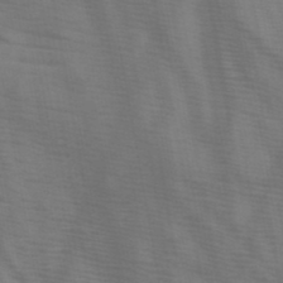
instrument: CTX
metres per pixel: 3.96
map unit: HNb
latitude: -46.7463
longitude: -47.7639
